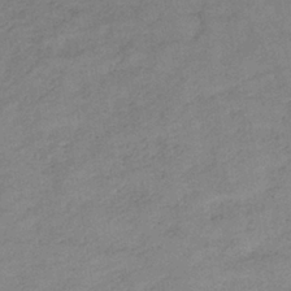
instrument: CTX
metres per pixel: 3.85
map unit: lHb
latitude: -36.5195
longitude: 71.2376
